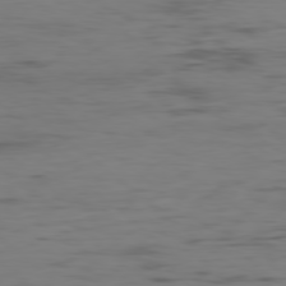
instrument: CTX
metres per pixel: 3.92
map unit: Hpe
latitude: -78.7274
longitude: 15.8234
